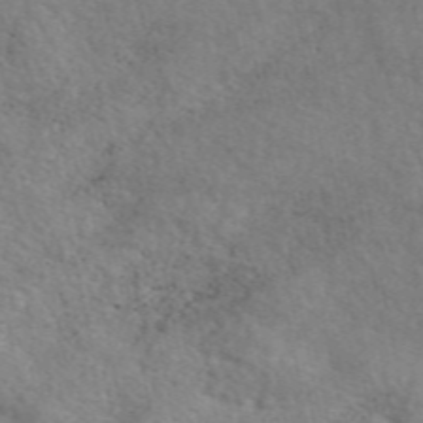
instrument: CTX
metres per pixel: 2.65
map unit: eAb
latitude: 50.1577
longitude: 117.7288
